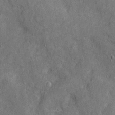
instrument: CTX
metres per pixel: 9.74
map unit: Htu
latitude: -7.1431
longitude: 155.5777
